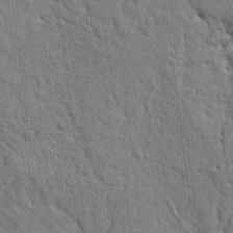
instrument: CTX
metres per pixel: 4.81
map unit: Ht
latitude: 10.5924
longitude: -77.2348
